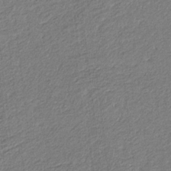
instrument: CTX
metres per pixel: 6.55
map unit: eHb
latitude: -30.0094
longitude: 66.0661
